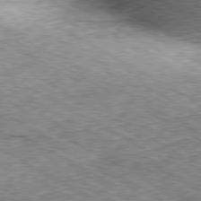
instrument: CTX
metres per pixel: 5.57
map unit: Ap
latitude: -80.4251
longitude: -50.2522
